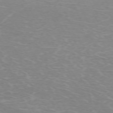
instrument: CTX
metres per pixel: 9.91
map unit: Hpe
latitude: -71.8800
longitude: 12.6896
